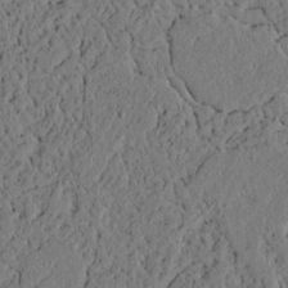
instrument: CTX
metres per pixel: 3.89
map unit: lAvf
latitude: 4.7813
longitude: 166.7085
